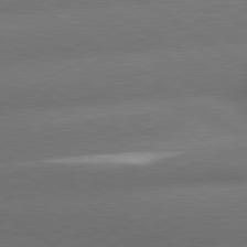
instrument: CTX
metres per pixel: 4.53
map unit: lApd
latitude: 79.9717
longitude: -154.1389
